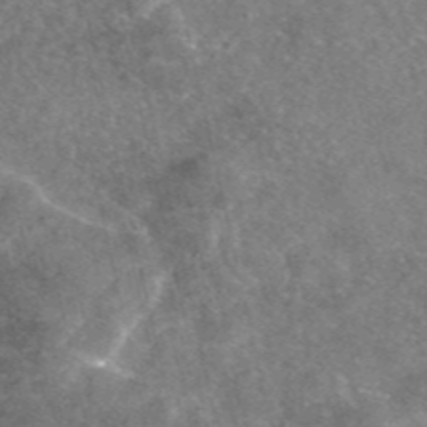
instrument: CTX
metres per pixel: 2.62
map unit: eAb
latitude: 46.5546
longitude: 104.8975
